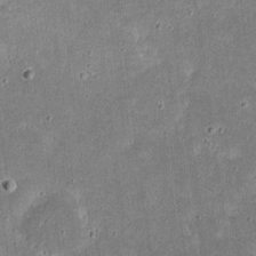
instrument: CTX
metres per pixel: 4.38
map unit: eHh
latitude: 17.7072
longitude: -73.1593
